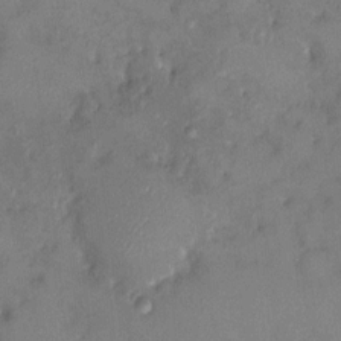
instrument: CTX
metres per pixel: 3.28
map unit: HNhu
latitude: 6.5735
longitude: 0.6708
